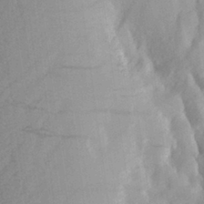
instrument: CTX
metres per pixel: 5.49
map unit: Aa
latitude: 27.8583
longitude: -146.6680
